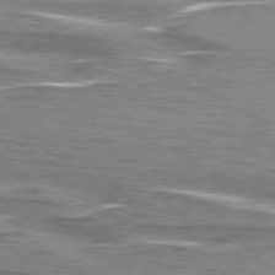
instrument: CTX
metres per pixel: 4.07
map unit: lApd
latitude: 76.1389
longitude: -81.1970
